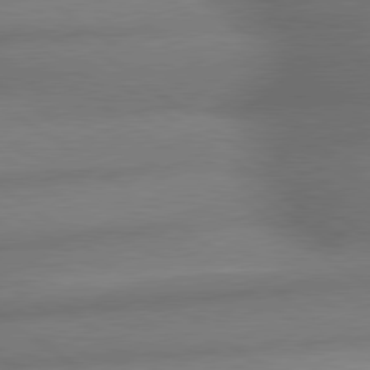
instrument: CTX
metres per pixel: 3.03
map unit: lApd
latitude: 79.9528
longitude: -167.6316
